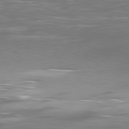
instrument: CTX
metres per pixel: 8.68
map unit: Ap
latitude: -81.6155
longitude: -61.5371
